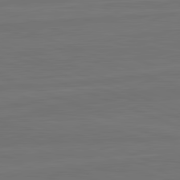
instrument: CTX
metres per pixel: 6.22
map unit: lApd
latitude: 82.3467
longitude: -179.4427
